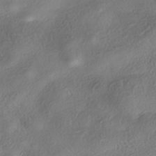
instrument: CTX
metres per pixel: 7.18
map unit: eHh
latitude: -41.8044
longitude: 121.8800
